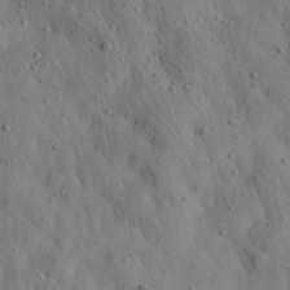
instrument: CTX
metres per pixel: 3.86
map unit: Aa
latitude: 23.0080
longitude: -142.7435
